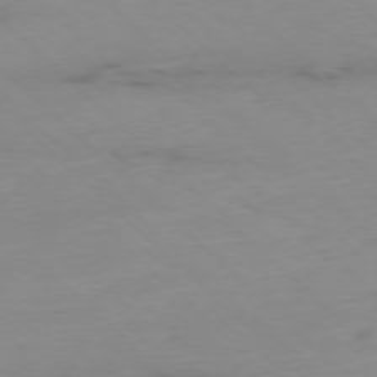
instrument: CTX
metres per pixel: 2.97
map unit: Ap
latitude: -77.3132
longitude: -90.3845
